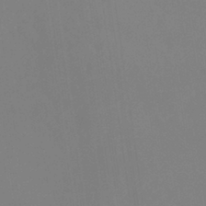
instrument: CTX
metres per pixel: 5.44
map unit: eHb
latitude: -38.0850
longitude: 75.4077
